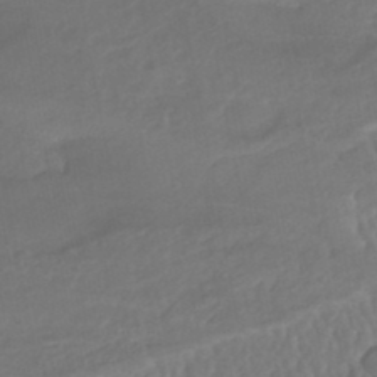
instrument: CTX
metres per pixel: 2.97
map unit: HNhu
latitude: -46.4629
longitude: 92.9920
